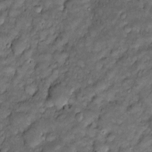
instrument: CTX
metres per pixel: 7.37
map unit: Htu
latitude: -6.9353
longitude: 159.4076
